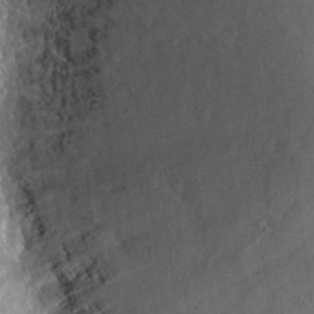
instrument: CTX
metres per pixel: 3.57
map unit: Hto
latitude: 23.8016
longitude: -44.3089
